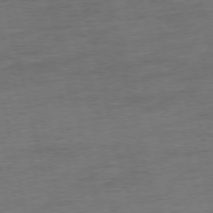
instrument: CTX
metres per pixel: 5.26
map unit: Ap
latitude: -75.3699
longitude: -74.1956
